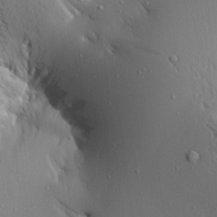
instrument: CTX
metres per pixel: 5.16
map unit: Aa
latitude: 19.9528
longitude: -147.9339
